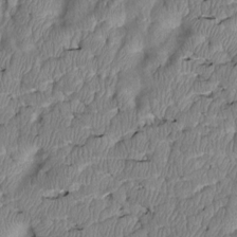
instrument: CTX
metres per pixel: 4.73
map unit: Htu
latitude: 3.3859
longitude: 149.2943
